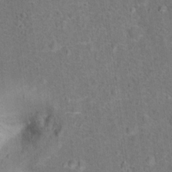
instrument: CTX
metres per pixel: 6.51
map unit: Hto
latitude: 15.9528
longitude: -41.9150
